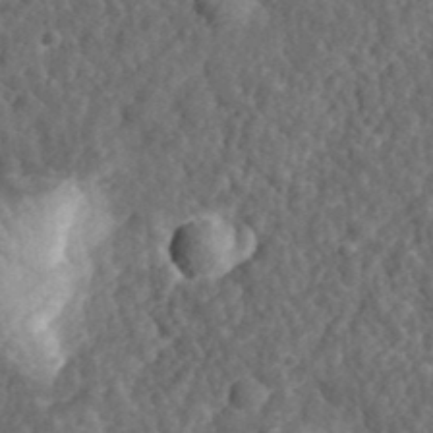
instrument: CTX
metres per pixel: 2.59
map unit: eHh
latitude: 35.4426
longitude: -79.4427
